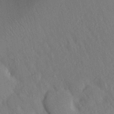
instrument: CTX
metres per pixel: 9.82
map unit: Aa
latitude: 26.5546
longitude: -148.0444
